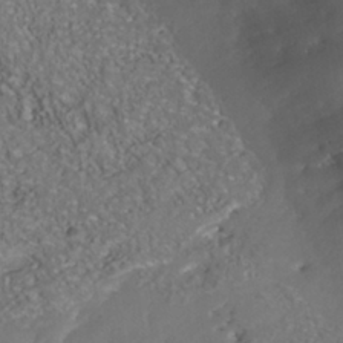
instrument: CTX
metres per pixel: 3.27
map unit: Nhu
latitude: -41.1998
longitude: -83.8583
